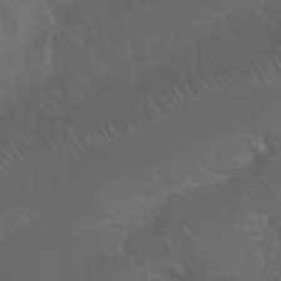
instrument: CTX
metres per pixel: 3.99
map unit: Nhu
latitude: 23.9717
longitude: -60.9702
